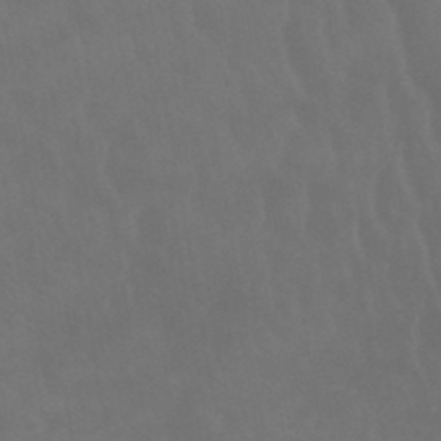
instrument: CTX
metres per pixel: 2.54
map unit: lHb
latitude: -45.7100
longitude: 66.7652
